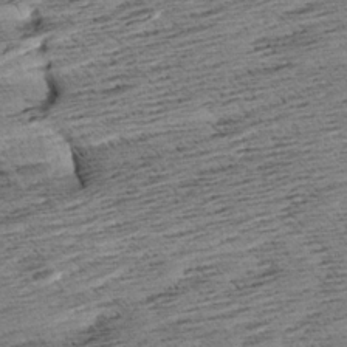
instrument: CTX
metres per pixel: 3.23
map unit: Aa
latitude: 8.1389
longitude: -140.0255
